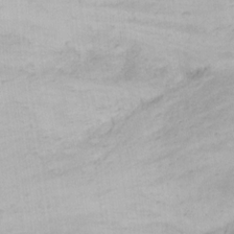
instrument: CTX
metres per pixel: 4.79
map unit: Nhu
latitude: 21.9528
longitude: -70.5546
